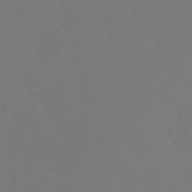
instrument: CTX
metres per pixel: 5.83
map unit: Hto
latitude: -7.7855
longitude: -38.5735
